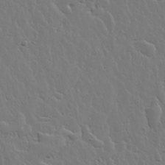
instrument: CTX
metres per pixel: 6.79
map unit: lHvf
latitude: 17.4237
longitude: -116.8380
